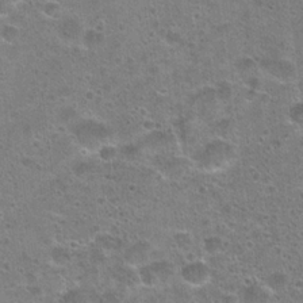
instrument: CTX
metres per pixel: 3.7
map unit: Hto
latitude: 22.5546
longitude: -48.9136
